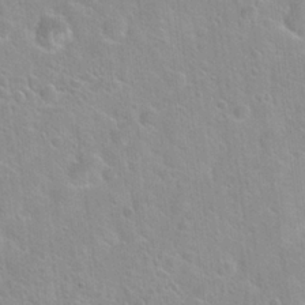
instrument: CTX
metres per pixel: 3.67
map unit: Hto
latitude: 22.2145
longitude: -52.5357
